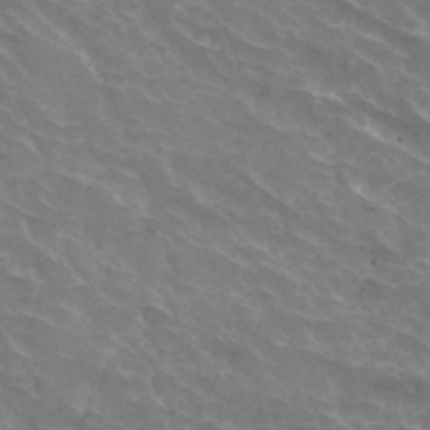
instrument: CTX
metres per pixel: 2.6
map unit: Hto
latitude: 33.1025
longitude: -43.8583
